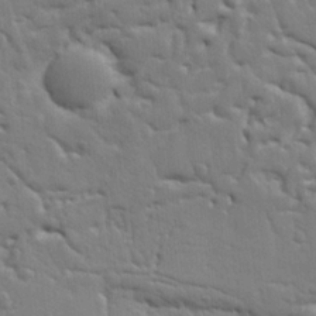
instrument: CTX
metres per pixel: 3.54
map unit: Ht
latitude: 9.6505
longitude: -76.7435
